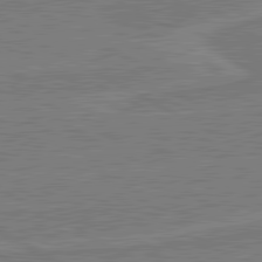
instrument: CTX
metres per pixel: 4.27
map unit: lApd
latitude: 81.0647
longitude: 168.7652
